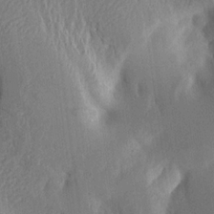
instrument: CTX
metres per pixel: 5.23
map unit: Aa
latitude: 15.4427
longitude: -148.1200
